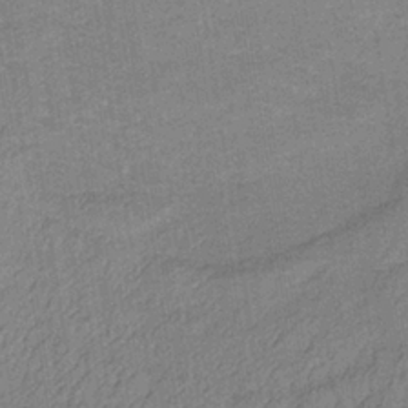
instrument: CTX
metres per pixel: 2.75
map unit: lHb
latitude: -34.5763
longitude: 70.7652
